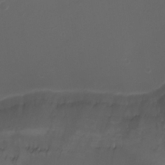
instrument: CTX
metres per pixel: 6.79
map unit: Ht
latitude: -2.7841
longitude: -19.4804
